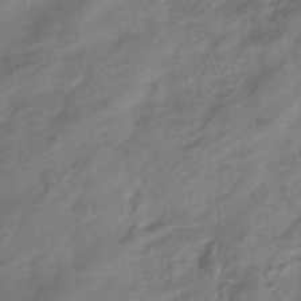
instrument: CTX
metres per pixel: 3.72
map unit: eHb
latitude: -43.6154
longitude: 85.2942
